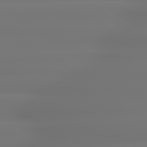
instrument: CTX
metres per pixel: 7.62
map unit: lApd
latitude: 79.2915
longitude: -136.1767
